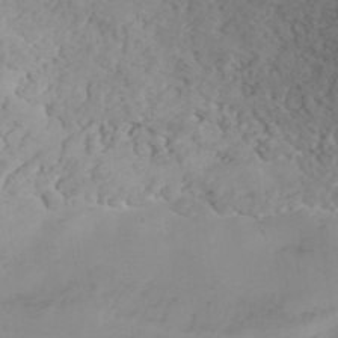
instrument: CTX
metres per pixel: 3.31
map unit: ANa
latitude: 40.8757
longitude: 53.2753
